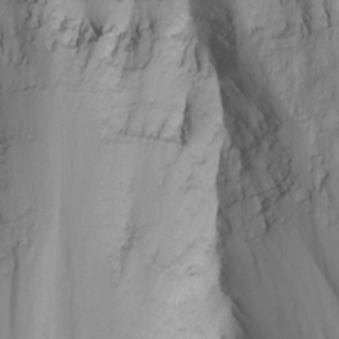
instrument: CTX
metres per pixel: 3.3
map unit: Nhu
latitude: -4.8030
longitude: -80.7246
